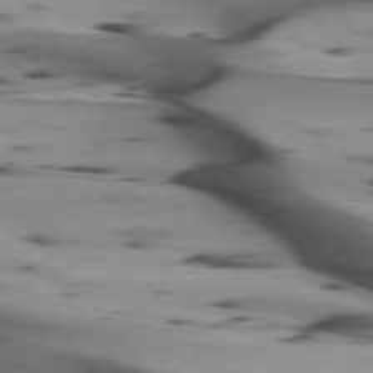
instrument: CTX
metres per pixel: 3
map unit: lApd
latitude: 75.3104
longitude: -64.7435
